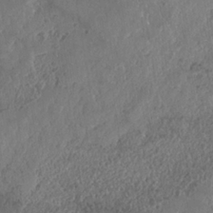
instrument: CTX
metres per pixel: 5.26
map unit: Nhe
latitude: -37.0864
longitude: 137.6910
